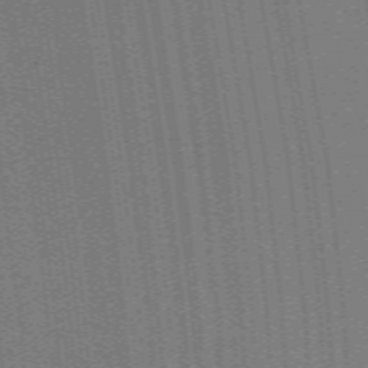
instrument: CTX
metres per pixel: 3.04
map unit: ANa
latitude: 51.7449
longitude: -70.6112
